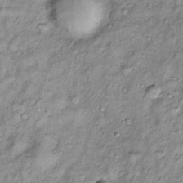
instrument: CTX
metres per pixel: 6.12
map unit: Htu
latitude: -4.4062
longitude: 159.6155
